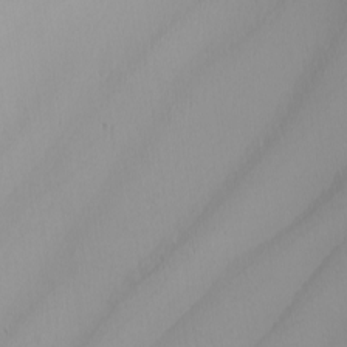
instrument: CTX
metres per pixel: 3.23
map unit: Nhu
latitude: -7.8044
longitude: -95.1592
